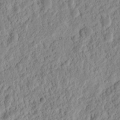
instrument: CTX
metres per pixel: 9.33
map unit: Nhu
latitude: 13.2537
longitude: -73.6505
